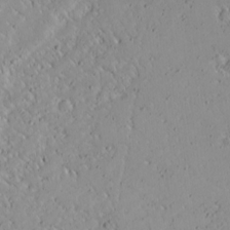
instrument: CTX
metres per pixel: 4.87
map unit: Ave
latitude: 15.2915
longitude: -140.5923
